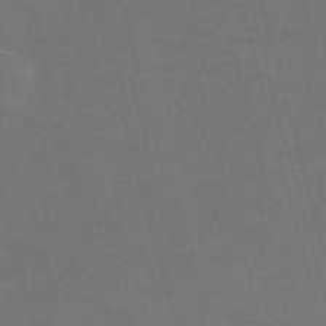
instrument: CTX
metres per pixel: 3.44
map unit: Nve
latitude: -58.2172
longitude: 64.4818
